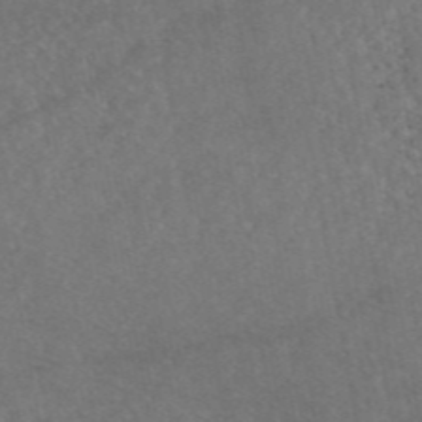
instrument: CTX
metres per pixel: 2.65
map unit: eAb
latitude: 47.0837
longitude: 115.2187
